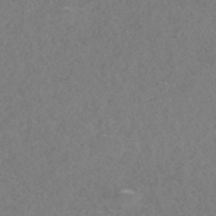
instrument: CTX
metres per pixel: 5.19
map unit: HNhu
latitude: -46.7652
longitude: 30.7274
